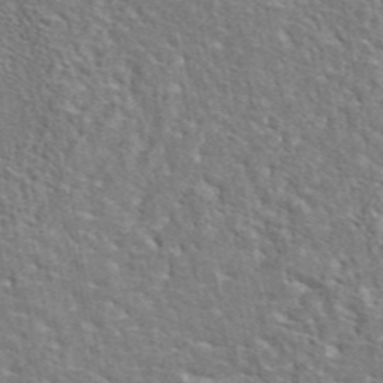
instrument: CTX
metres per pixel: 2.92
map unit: eAb
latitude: 43.6316
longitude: 113.8611
